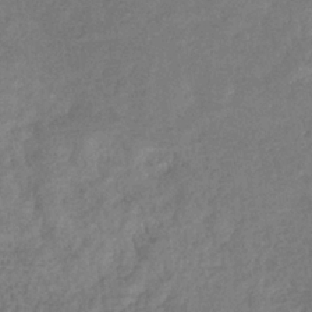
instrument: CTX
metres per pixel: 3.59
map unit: eHb
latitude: -33.5966
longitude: 76.2173
